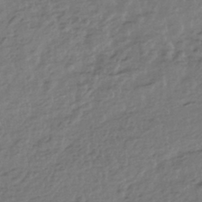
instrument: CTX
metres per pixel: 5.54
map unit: HNhu
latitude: -43.8989
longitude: 97.6533
